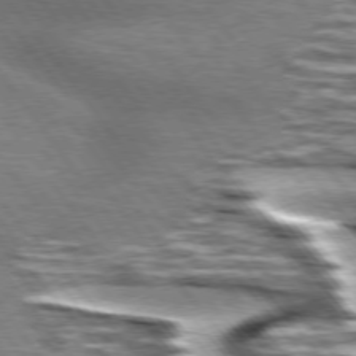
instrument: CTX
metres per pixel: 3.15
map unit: lApd
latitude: 75.2348
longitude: -57.1781
